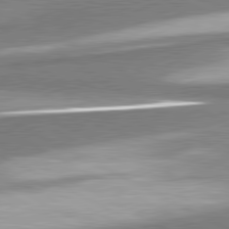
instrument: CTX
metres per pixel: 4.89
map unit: lApd
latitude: 81.1970
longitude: 168.4251
